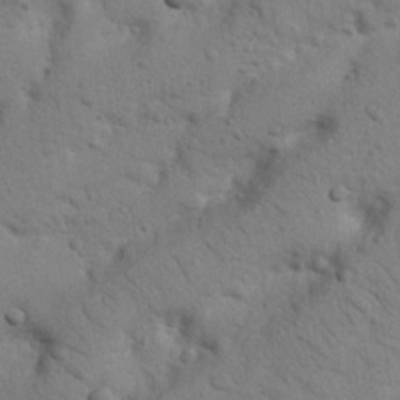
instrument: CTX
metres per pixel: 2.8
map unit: Nhu
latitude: 22.3656
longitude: -74.8002
